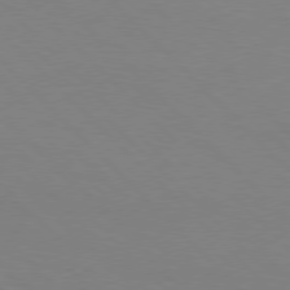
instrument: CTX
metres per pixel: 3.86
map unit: Hpe
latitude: 76.9891
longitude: -160.6490
